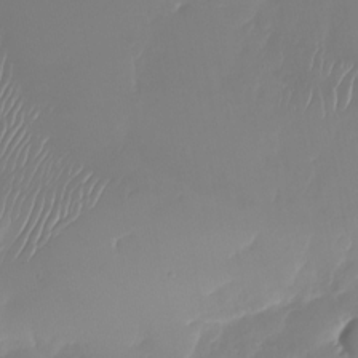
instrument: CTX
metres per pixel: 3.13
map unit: Nhu
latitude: -27.7099
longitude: -61.2726
